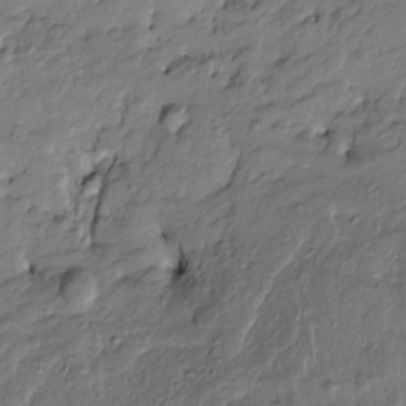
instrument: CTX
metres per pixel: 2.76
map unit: Htu
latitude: -8.9731
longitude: 177.3699
